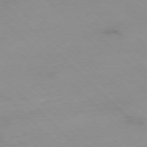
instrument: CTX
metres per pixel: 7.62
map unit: Ap
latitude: -77.3888
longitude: -90.9892
